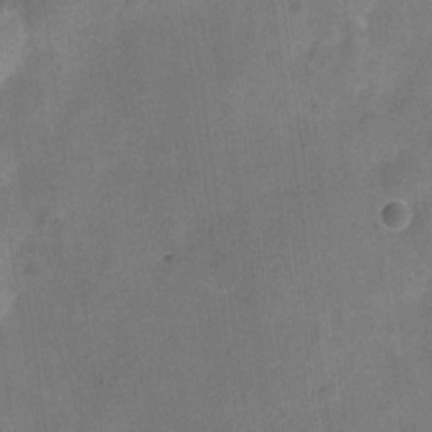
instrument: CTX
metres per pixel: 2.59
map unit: Nve
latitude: -25.4076
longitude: 106.7841
